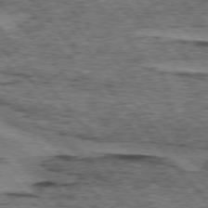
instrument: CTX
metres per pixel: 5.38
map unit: lApd
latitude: 74.7624
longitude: -77.5371
